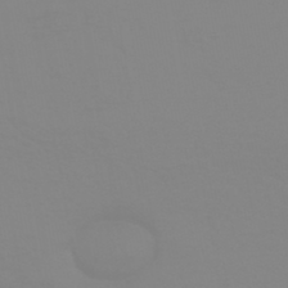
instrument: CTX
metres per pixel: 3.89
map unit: HNhu
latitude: -44.7274
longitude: 90.3307
